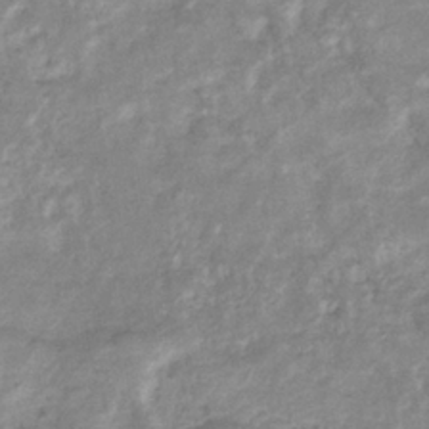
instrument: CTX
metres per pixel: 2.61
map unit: eHb
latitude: -34.1228
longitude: 73.5021
